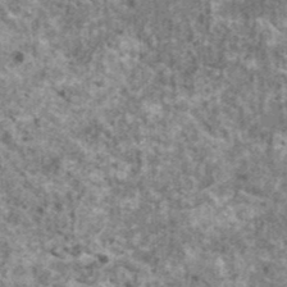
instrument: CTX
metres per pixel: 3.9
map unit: HNhu
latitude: 1.9528
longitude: 4.7274
